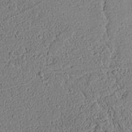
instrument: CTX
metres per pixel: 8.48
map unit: Ht
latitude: 8.9514
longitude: -75.2537
